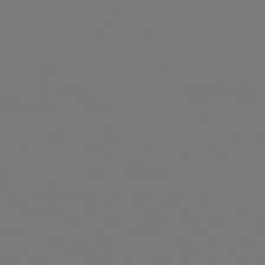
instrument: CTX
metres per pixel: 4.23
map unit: Hpe
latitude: 78.5357
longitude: -163.1970
